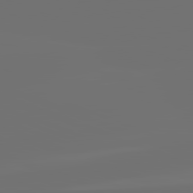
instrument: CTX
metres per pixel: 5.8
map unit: lApd
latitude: 82.0633
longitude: -160.1011
